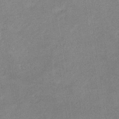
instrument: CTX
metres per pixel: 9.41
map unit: eHb
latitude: -35.7478
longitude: 73.5021
